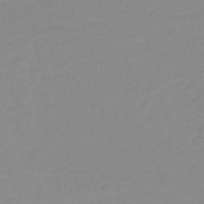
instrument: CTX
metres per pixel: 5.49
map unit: lHb
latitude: -31.8233
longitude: 66.4818
